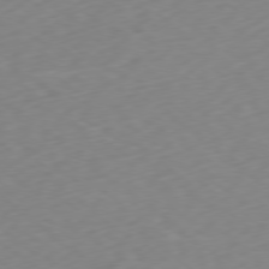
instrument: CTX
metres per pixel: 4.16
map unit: Ap
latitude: -78.9163
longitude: -63.4994
